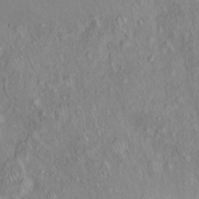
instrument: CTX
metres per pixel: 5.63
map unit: Ht
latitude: 13.0081
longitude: -40.6868
